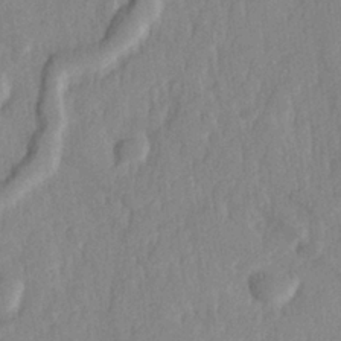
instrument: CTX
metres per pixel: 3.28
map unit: Hve
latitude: 25.1214
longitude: 143.9178
